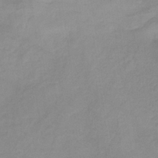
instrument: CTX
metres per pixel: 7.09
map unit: HNb
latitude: -31.3320
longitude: 63.2565
